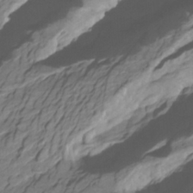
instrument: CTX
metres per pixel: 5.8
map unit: Htu
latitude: -3.9556
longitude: -72.0822
